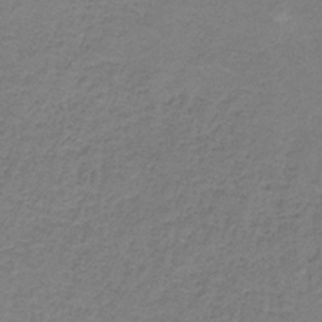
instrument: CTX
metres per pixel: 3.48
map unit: HNb
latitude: -36.4251
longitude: 53.9367
